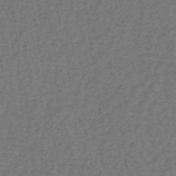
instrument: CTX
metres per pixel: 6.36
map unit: lHb
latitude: -39.6533
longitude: 63.4832
